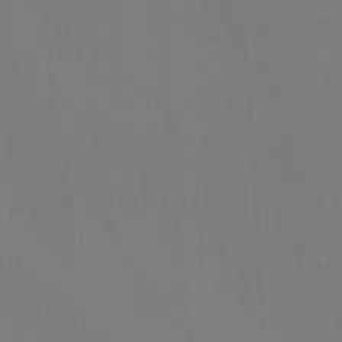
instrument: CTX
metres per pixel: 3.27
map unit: Nhu
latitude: -8.5574
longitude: -48.3845
